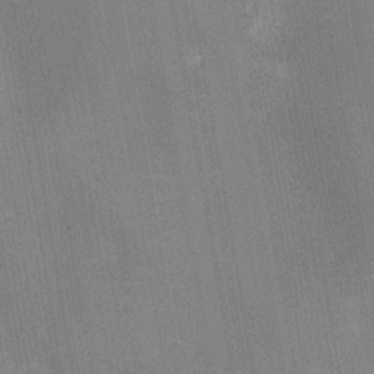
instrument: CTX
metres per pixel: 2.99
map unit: Nhu
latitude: -11.5588
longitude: -21.8395
